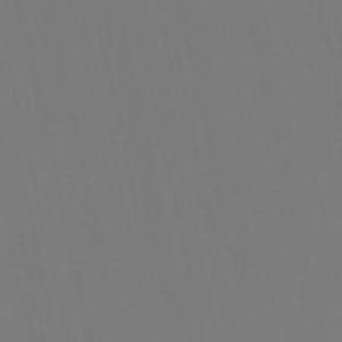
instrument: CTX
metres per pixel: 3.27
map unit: Nve
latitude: -58.4817
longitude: 60.8786
